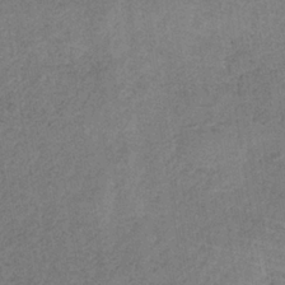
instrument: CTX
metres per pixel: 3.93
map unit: HNb
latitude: -33.5777
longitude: 57.2565
